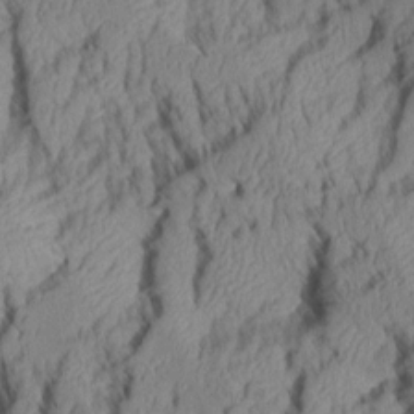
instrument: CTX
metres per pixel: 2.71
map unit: Aa
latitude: 6.7624
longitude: -128.5546
